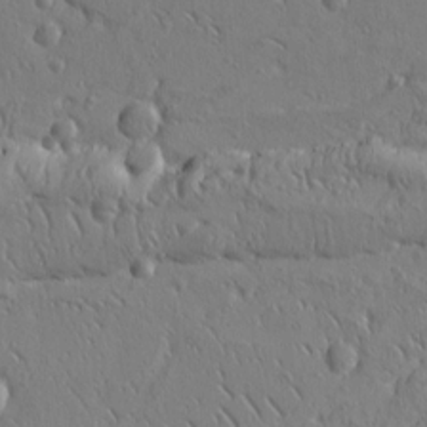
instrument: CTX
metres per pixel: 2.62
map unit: Ht
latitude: 10.1956
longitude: -76.6112
